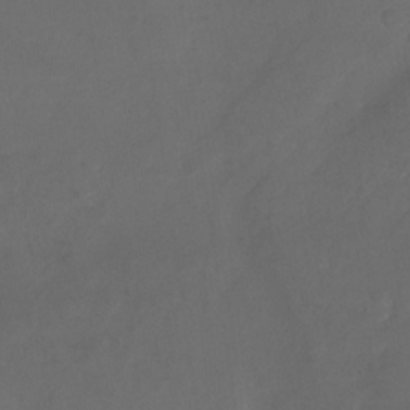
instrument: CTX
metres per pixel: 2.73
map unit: Nhu
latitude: -27.6532
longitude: -72.8191
